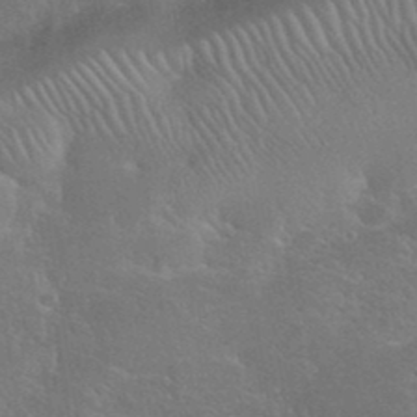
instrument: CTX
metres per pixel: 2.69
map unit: eHh
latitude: 38.3278
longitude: -65.3482
